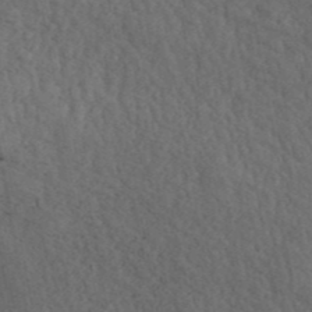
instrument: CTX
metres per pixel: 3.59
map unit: ANa
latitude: 42.4034
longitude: 52.0094
